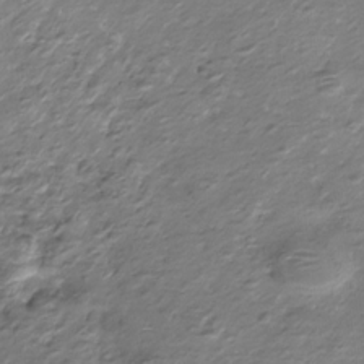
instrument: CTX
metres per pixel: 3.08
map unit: HNhu
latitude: -21.8233
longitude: 84.7463
